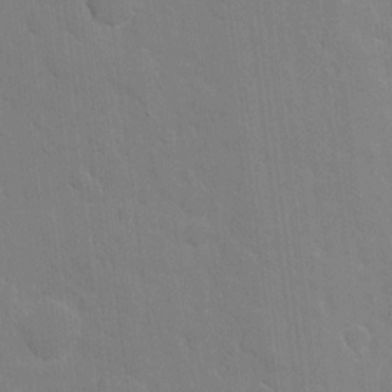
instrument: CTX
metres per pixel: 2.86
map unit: eHh
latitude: 4.8002
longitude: -67.1592
